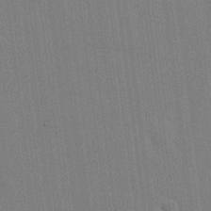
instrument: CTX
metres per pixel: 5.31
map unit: eHh
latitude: 18.5734
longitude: -68.1389
